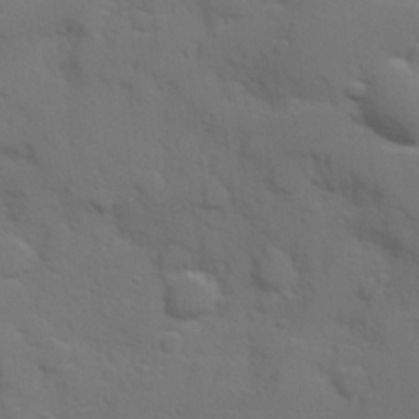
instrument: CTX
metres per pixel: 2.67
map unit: Hve
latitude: 25.3292
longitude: 148.1417
